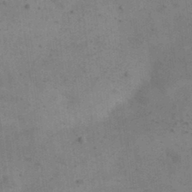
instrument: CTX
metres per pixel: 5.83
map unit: eHh
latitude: 24.2144
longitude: -65.3104
